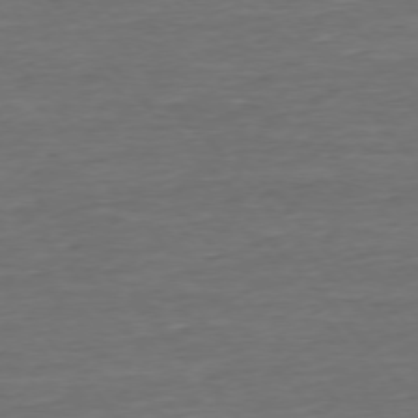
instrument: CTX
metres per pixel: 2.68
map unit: Ap
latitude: -75.8801
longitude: -93.3103
